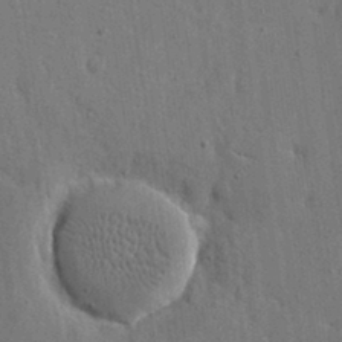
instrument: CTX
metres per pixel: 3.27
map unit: eHh
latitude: 15.6883
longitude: -68.6491
